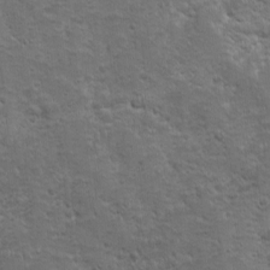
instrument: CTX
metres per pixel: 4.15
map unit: Ave
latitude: 10.4979
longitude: -103.8961
